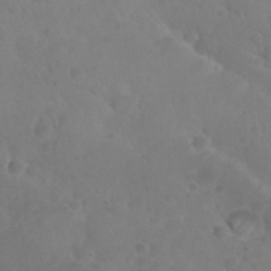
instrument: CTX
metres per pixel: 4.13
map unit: Nhu
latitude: 28.4412
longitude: -55.6316
